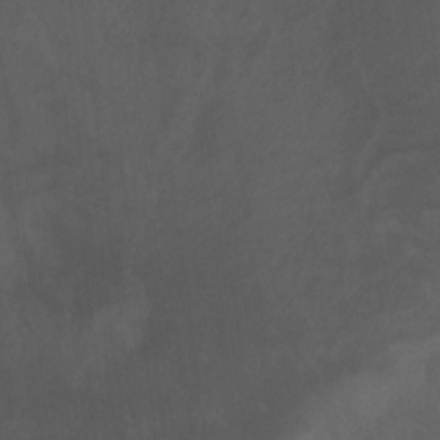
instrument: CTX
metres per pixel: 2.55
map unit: Aa
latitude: -7.4832
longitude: -80.1956
